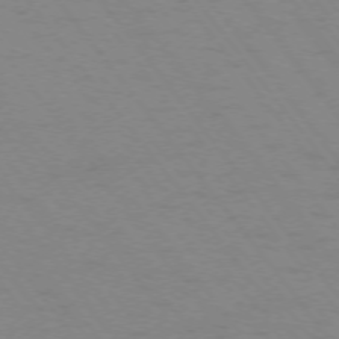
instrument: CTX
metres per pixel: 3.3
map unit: Ap
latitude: -75.3510
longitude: -70.0255
